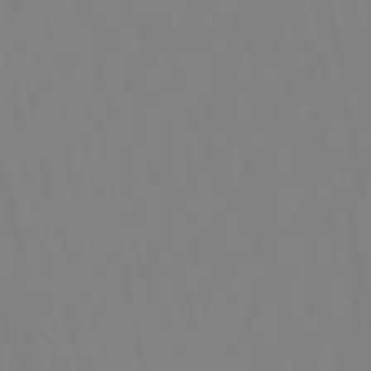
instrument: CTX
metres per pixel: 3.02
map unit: eHb
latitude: -49.9556
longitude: 74.8408
